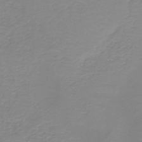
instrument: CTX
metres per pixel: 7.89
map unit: HNb
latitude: -44.8219
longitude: 53.3320
